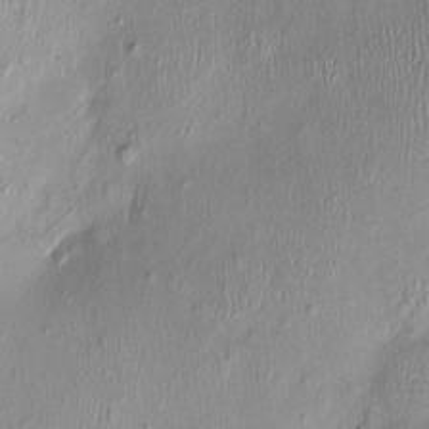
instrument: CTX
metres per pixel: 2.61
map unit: Nhu
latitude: -0.4818
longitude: -14.6302
